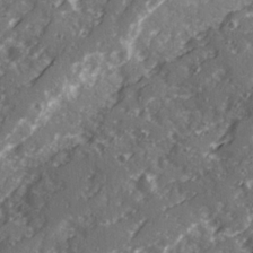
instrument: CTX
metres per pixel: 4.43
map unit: Ave
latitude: 21.2348
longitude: -131.5938
